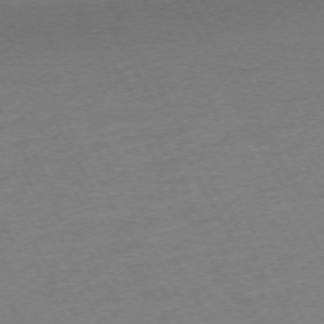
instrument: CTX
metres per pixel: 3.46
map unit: Ap
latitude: -73.3887
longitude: -69.1403
